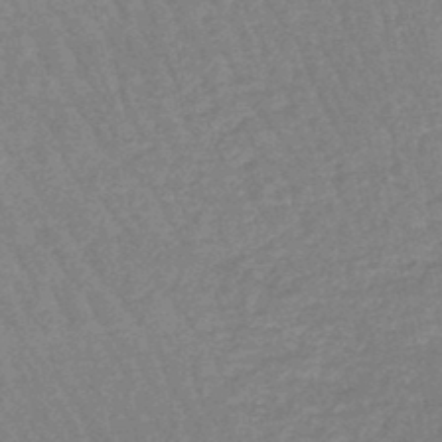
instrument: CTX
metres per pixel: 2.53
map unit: eHb
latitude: -46.1605
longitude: 80.3873
